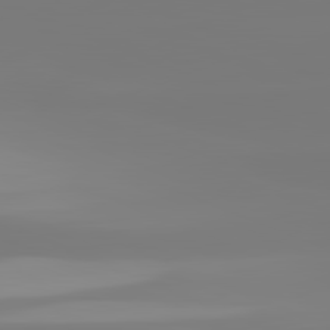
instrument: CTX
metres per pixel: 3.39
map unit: lApd
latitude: 81.7261
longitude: -150.3089
